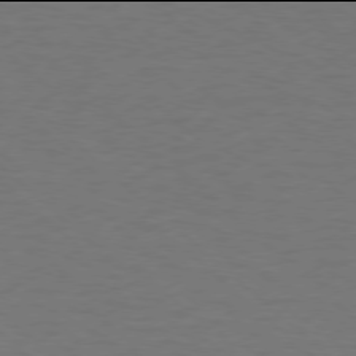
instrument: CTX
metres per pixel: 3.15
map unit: Ap
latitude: -78.0094
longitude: -68.2712
